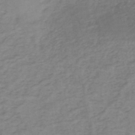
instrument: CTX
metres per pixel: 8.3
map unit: eHh
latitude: -44.7463
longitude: -29.8961
